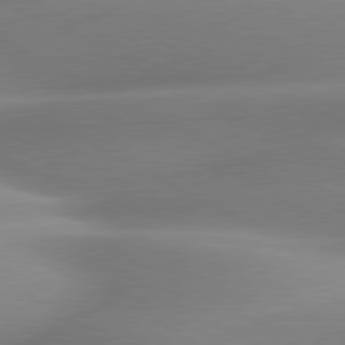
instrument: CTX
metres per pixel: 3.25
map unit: lApd
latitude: 80.2145
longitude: -158.8758
